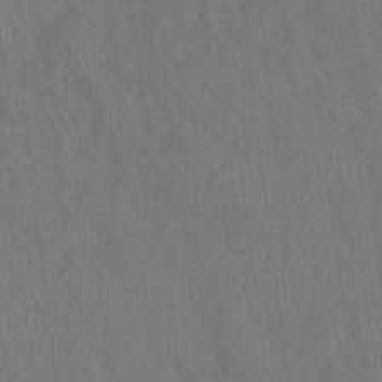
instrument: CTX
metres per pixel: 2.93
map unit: Aa
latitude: 14.7436
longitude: -147.7639
